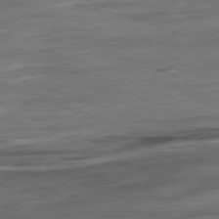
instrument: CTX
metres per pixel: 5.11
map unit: Ap
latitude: -81.6344
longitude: -80.4979
